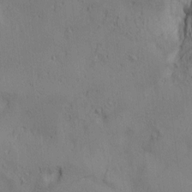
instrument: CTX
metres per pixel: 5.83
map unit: lAa
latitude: 5.7450
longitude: -114.1766
